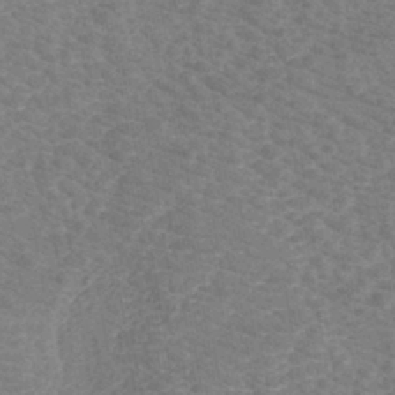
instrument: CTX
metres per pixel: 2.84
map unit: eHh
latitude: -40.8597
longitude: -29.7449
